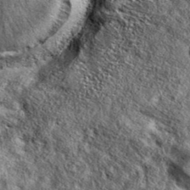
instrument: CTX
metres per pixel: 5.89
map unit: eAb
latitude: 38.6679
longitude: 109.5966
